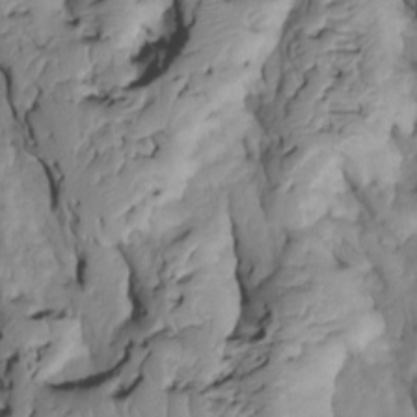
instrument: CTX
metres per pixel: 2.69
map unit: Htu
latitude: -6.3495
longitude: 154.5385
